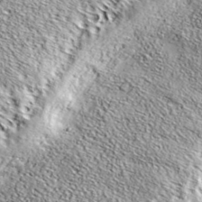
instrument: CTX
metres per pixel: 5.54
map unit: ANa
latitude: 38.9891
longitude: -91.8016
